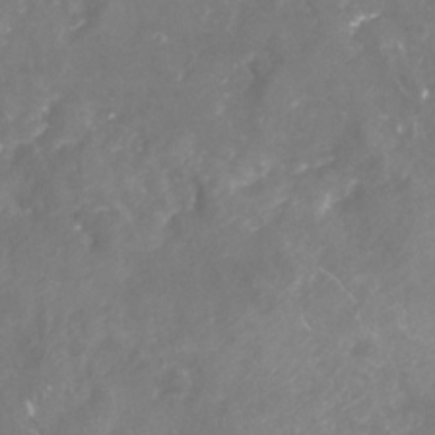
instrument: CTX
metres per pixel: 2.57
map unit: Nhu
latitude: -23.1053
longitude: -57.4426
